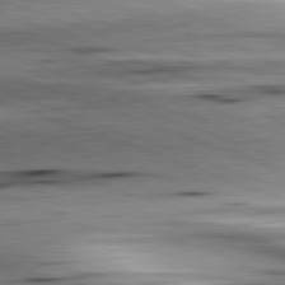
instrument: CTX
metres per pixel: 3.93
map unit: lApd
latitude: 81.8205
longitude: -151.6694
